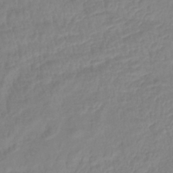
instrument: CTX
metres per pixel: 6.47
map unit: lHb
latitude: -41.2187
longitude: 76.5007
